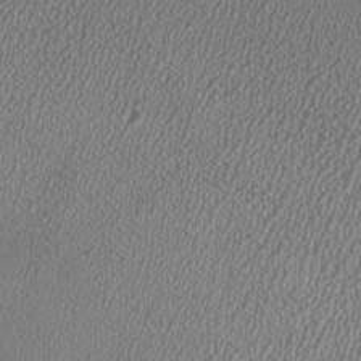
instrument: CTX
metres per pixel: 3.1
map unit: HNhu
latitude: -1.1809
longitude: -0.3467
